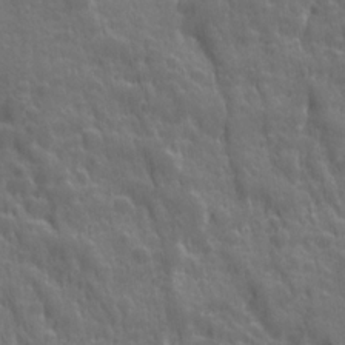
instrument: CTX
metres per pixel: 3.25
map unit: Ave
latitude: 12.4790
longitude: -104.5168
